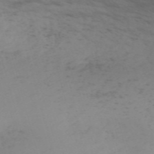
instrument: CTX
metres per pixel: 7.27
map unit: Nve
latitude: -59.4454
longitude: 56.1417
